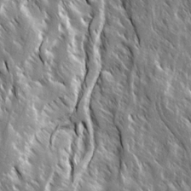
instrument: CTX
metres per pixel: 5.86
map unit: Ave
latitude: 14.9703
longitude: -133.6127
